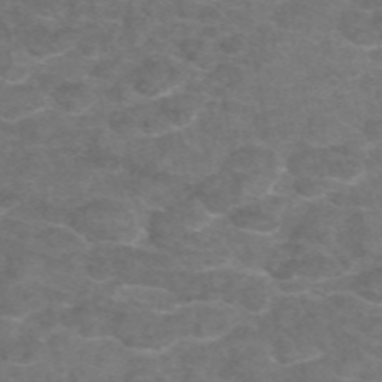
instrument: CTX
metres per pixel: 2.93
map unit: eAb
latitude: 47.1592
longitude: 102.0850
